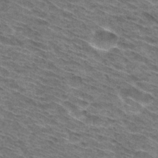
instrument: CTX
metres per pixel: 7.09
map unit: Hto
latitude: 31.3104
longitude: -46.5735
